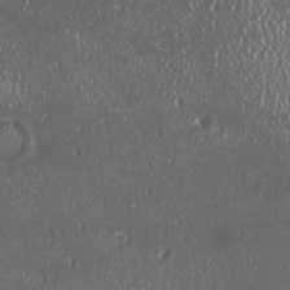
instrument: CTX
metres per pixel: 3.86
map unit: HNhu
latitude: -2.3117
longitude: 11.2943
